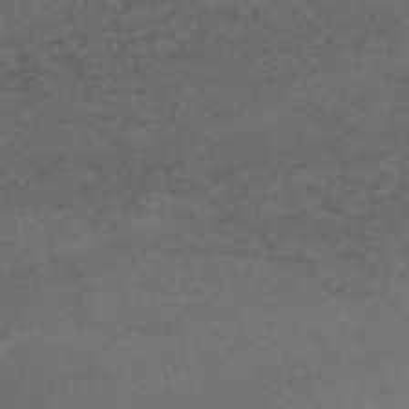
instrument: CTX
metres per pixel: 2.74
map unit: lHb
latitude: -46.3495
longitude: 75.2565
